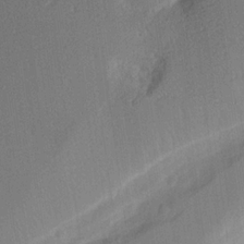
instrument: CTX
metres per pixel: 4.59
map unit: Aa
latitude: 17.9717
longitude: -142.9514
